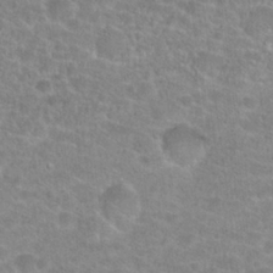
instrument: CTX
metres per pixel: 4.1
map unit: Hto
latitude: 24.8380
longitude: -48.1578
